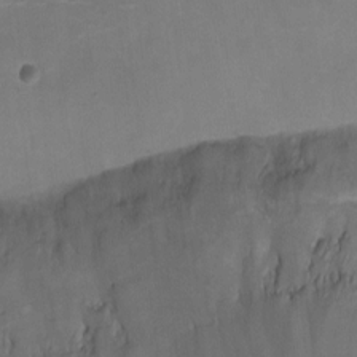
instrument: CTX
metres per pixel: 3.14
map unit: Ht
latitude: -2.9919
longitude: -20.0444
